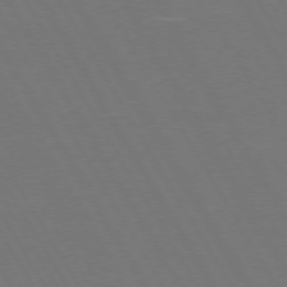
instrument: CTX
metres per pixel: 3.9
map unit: Hpe
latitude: 73.1593
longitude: -127.6883
